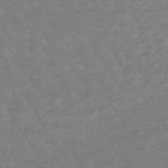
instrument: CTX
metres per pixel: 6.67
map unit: lHb
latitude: -48.5007
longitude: 82.8030
